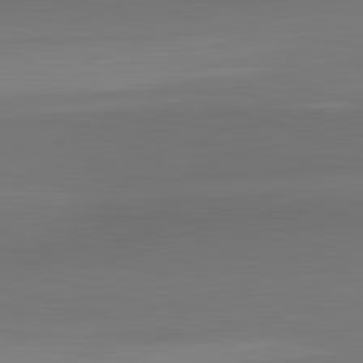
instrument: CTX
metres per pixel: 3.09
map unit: lApd
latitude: 83.3859
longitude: -132.8380
